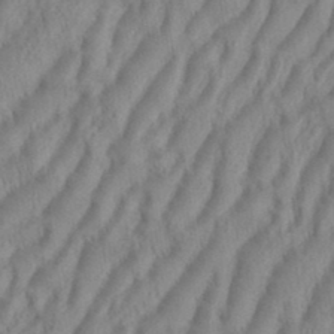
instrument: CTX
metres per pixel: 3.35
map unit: eHh
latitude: 36.3845
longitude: -137.8395
